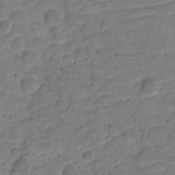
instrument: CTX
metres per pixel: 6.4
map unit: HNhu
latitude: -20.8408
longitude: 84.9730
